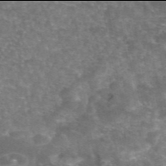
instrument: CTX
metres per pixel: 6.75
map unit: eAb
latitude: 45.9906
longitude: 120.6329
